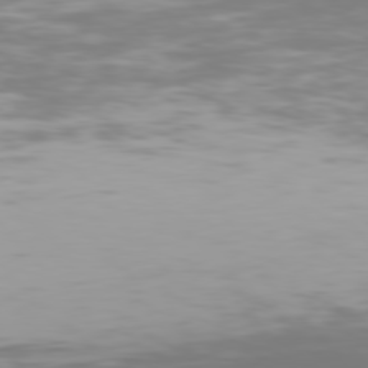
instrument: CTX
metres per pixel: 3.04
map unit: Hpe
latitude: 77.5371
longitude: -166.3467
